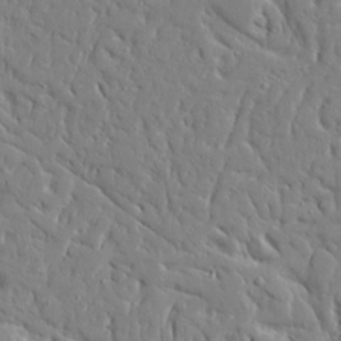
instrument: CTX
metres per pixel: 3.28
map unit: Ave
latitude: 16.2523
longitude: -140.9513
